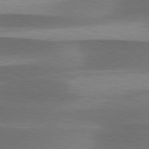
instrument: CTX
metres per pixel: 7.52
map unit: lApd
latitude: 79.8961
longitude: -87.8583
